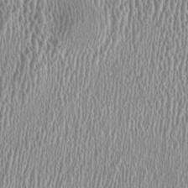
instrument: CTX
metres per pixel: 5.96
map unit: HNhu
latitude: -0.4629
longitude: 0.7841
